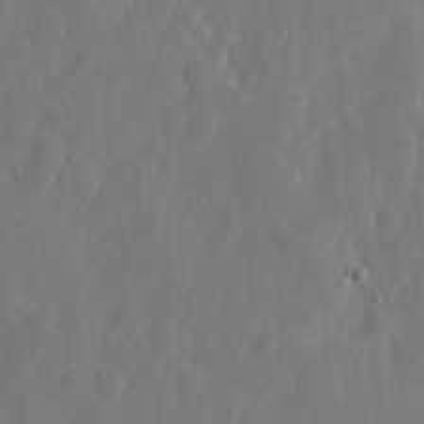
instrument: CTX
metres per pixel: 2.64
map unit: eHh
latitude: 10.3467
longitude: -71.1781
